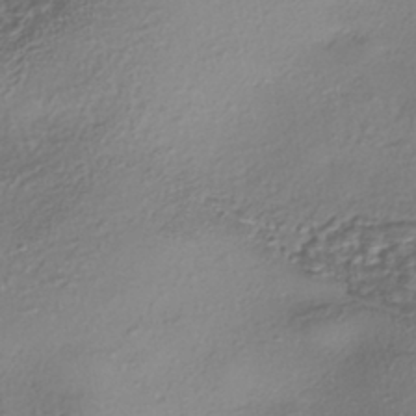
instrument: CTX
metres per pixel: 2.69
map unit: eHh
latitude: -42.3873
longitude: 122.3118
